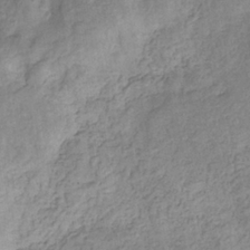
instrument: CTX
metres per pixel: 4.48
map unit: eHb
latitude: -33.6533
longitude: 75.3888
